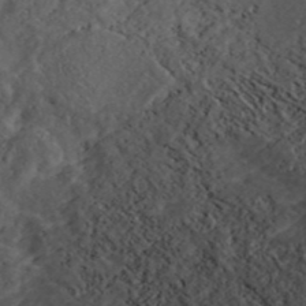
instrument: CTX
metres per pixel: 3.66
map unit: ANa
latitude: 42.7057
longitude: 34.1417
